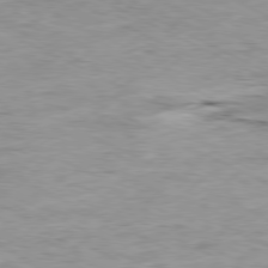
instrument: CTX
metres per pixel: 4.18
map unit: Ap
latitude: -80.3118
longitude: -75.3671
